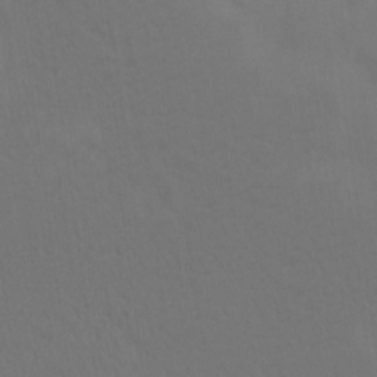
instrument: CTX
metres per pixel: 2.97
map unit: Ave
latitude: 2.1578
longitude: -112.7813
